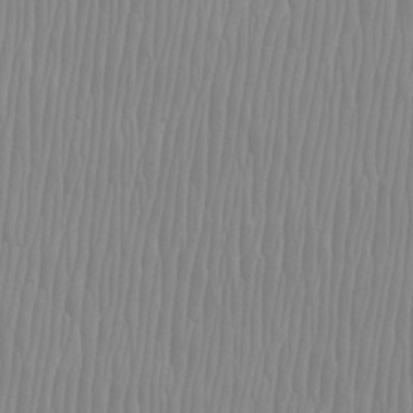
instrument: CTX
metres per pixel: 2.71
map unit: Htu
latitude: -8.3306
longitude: -76.1389
